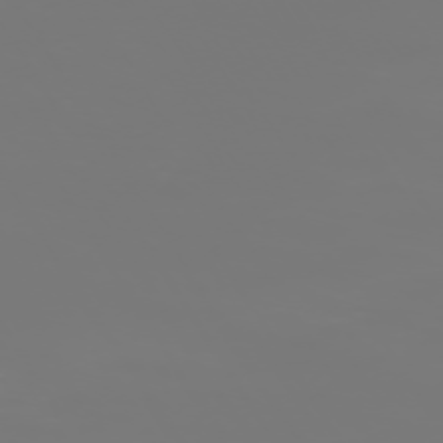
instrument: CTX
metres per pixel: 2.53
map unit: Hpe
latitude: -73.8800
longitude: 4.8786
